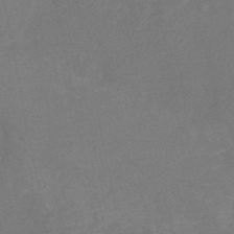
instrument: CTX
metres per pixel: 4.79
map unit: Nhe
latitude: -47.3509
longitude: -170.6868
